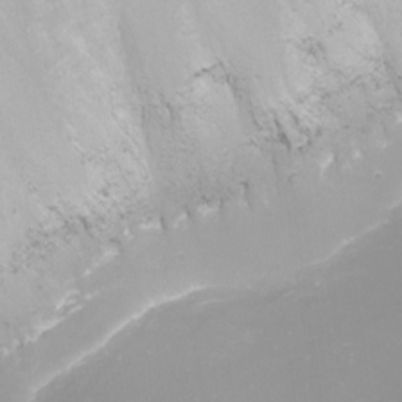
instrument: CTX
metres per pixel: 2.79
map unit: Nhu
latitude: -9.2943
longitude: -79.2537
